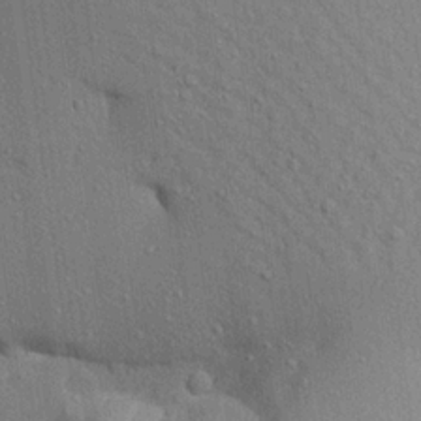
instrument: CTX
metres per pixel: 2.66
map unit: Aa
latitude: 22.5546
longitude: -144.8002
